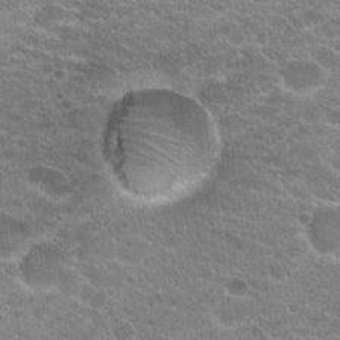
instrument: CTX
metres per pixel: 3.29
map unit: Hto
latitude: 20.6680
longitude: -39.6694
